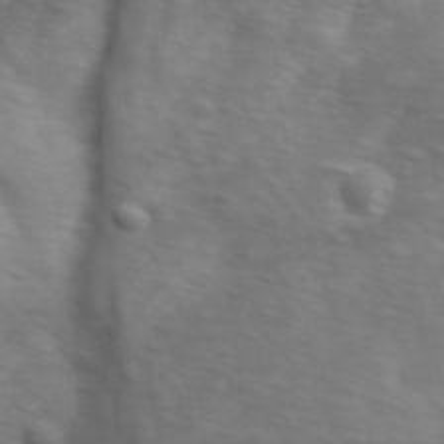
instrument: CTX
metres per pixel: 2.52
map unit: Ave
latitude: 0.8191
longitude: -113.1781
